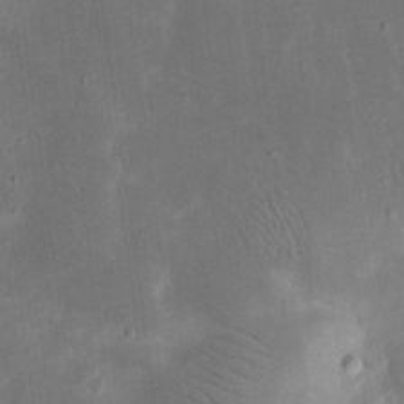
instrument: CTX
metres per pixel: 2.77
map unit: eHh
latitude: 20.2145
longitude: -70.3845
